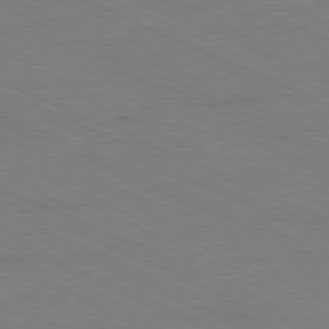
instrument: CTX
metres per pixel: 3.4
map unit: Ap
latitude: -80.7841
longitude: -75.3860
